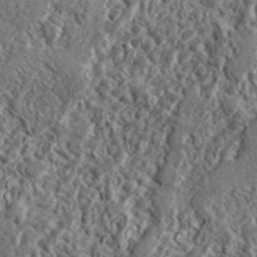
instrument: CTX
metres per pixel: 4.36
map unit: lHvf
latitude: 42.3467
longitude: -89.3482
